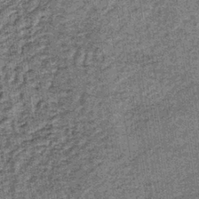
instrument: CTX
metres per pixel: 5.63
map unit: lHb
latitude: -38.6329
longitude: 64.1984
